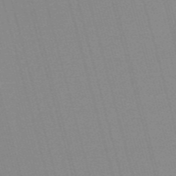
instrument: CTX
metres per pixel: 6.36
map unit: HNb
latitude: -55.0109
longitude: -45.1403
